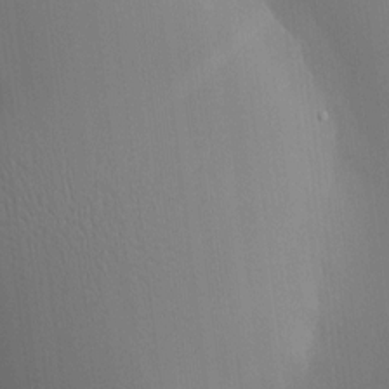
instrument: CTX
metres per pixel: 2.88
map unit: HNhu
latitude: 9.2726
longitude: 14.6897
